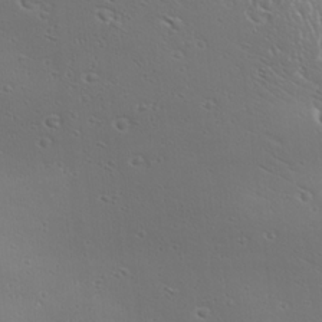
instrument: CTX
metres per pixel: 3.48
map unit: Ave
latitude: 19.0647
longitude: -137.9717
